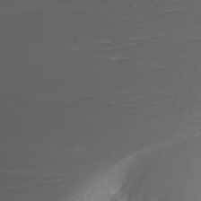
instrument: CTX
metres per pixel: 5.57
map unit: Nhu
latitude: -8.9164
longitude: -80.2900
